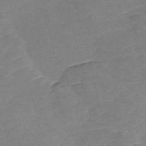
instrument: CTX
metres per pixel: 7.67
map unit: Nve
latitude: -57.8611
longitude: 57.8989
